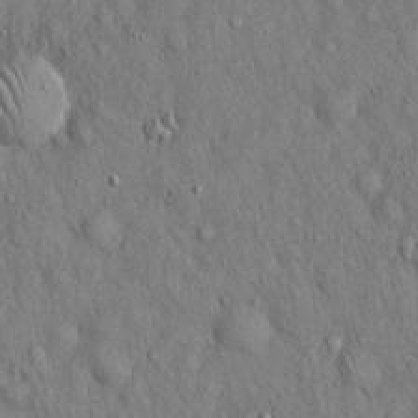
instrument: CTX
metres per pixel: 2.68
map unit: Hto
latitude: 16.0444
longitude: -58.8191
